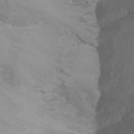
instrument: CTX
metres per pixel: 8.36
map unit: Nhu
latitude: -15.7289
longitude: -52.3467
